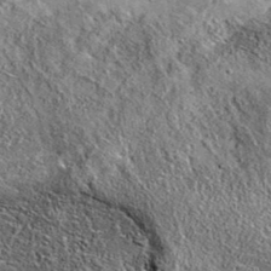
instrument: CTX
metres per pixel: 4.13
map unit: eAb
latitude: 36.4790
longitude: 109.9556
